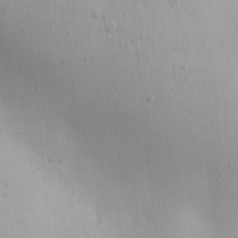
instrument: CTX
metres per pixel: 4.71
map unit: Aa
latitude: 18.5356
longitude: -141.8961
